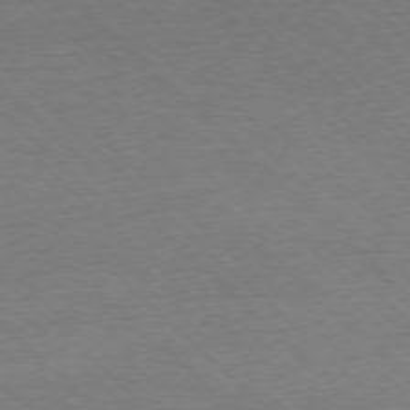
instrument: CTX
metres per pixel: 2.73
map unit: Ap
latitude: -77.4265
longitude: -94.2901
